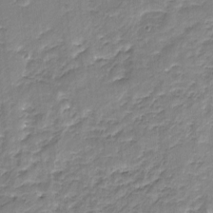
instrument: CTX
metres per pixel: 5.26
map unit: Nhu
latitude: -18.2550
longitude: -57.3292
